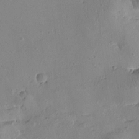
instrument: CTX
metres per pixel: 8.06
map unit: Htu
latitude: -2.8219
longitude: -175.7072
